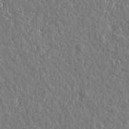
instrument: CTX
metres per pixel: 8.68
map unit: Htu
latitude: 1.1592
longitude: -178.9703
